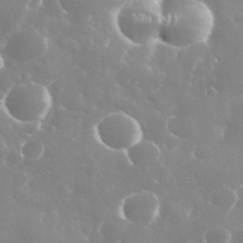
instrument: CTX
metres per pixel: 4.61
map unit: eHh
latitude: 35.4993
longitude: -58.6302
